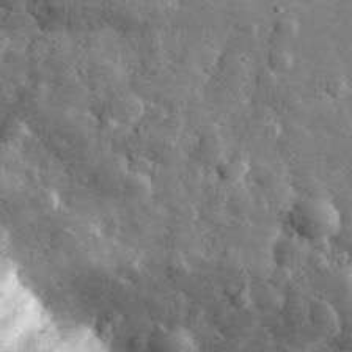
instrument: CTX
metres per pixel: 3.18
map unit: eHh
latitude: 31.8962
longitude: -73.7639
